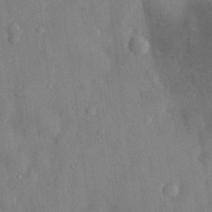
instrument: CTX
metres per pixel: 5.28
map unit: eHh
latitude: 29.5560
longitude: -76.9136
